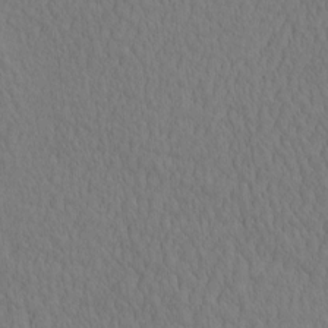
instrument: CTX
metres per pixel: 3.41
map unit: eHh
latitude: -2.8785
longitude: 15.7478
